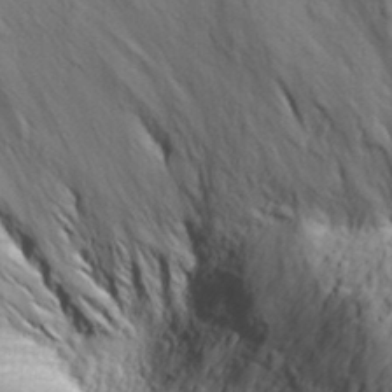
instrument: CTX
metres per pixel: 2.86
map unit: Aa
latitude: 30.3279
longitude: -138.9514
